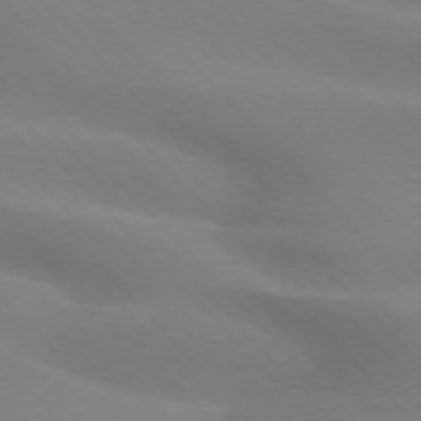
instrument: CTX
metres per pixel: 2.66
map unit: lApd
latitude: 75.7261
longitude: -61.1025
